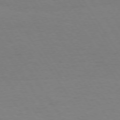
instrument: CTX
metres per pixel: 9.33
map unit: Hpe
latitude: 73.9339
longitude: -129.8016
